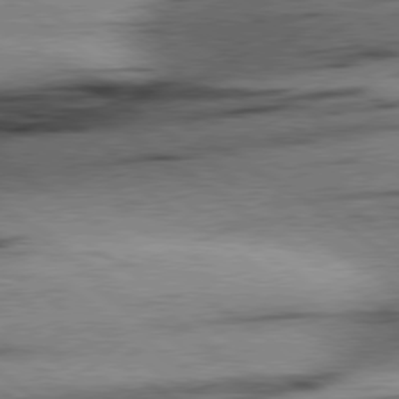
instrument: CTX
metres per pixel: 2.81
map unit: Hpe
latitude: 78.8569
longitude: -155.5371
